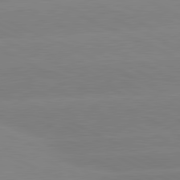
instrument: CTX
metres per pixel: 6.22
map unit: lApd
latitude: 81.2726
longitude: -151.4993
